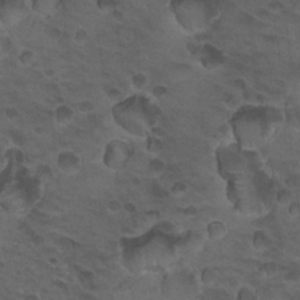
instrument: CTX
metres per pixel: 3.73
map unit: Nhu
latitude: 18.8947
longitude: -32.3656
